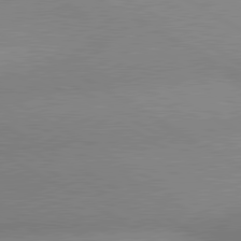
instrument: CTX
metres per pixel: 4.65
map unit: lApd
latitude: 80.4412
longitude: 125.9178
